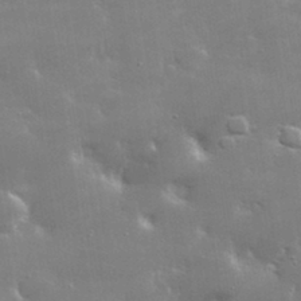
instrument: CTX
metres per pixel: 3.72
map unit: lHvf
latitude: 32.5357
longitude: -93.4426
